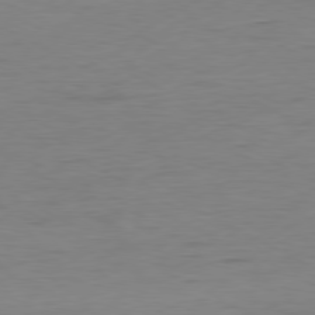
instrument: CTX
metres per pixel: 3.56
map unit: Ap
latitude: -80.2362
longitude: -83.1214
